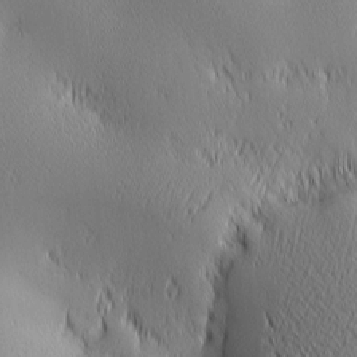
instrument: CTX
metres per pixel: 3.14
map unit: lAa
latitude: 1.9150
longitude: -117.4238
